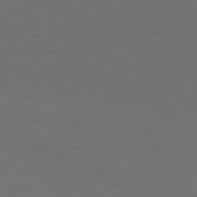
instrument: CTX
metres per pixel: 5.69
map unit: Hpe
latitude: -82.0283
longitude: 19.8044
